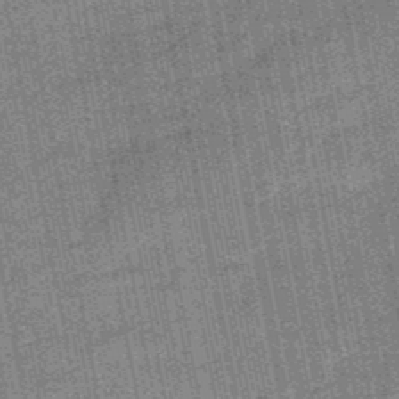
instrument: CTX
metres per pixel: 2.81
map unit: HNb
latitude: -48.7463
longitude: -38.5735
